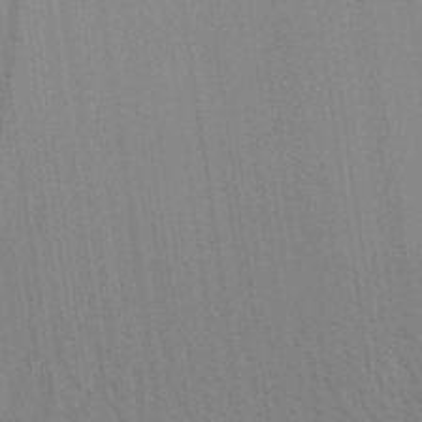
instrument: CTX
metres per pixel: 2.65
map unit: Aa
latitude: 30.7625
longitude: -139.5371
